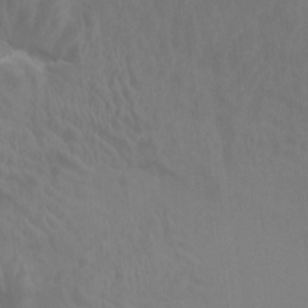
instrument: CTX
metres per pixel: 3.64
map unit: Aa
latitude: -8.8786
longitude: -78.6680
